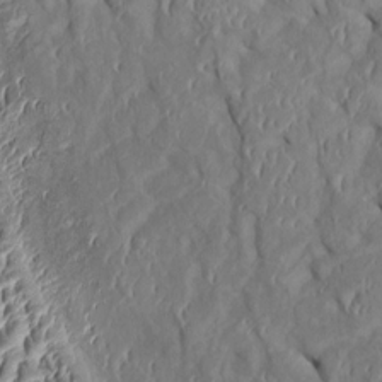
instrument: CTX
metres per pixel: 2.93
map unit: Htu
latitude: 1.2537
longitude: 148.4251
